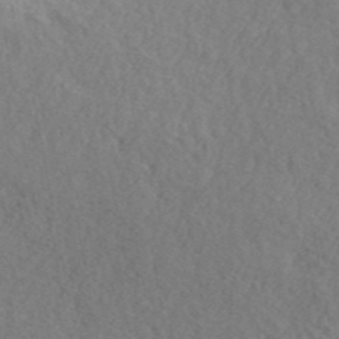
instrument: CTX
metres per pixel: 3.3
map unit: ANa
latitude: 41.6882
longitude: 53.3698
